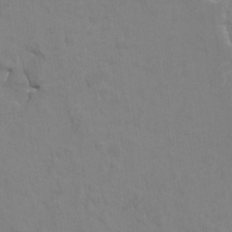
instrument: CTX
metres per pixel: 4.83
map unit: HNhu
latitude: 7.5182
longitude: -4.3467
